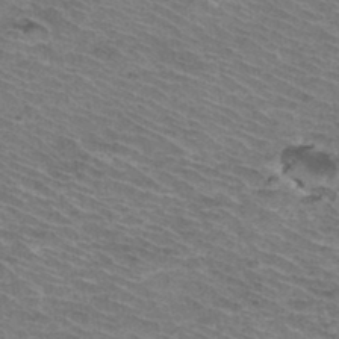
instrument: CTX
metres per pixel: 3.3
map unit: Hto
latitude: 36.8380
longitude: -43.8394
